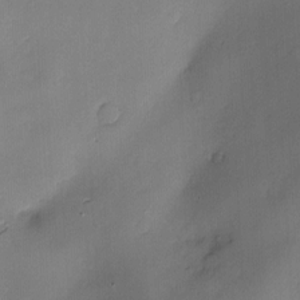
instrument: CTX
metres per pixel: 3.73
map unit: Nve
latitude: -7.8044
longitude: 175.1998
